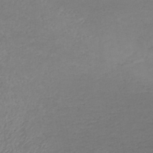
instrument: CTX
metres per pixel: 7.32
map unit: lHb
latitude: -38.1417
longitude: 72.8975
